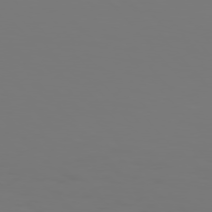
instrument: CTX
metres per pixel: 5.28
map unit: Hpe
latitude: 76.2711
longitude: -133.2159
